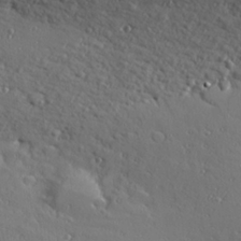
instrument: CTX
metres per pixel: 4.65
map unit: Hve
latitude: 25.5371
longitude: -92.8569
